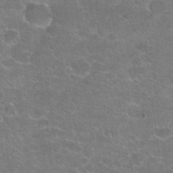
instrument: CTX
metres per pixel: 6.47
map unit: Hto
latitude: 20.9136
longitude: -43.2537
